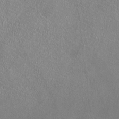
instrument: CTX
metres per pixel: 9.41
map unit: HNhu
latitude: -2.2361
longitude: -0.0633
